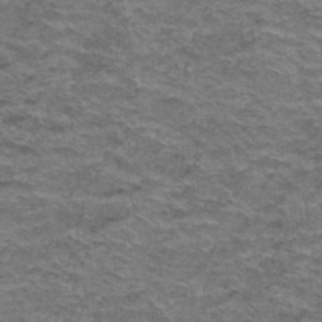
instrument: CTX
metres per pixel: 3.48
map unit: Hto
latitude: 38.2145
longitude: -41.6315
